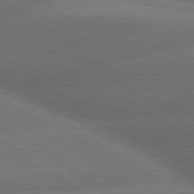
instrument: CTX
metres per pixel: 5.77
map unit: lApd
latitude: 79.8961
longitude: -154.1389
